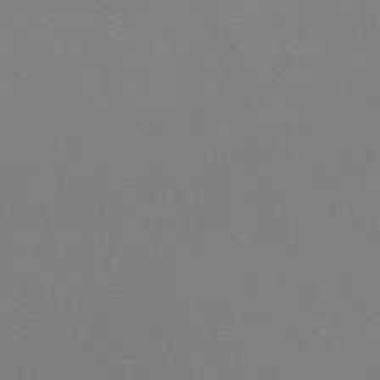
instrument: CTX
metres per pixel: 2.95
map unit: eHh
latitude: -61.6155
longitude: 52.6707
